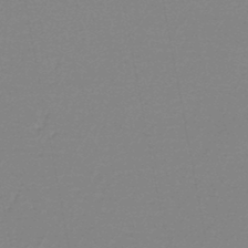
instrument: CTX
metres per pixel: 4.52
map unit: HNb
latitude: -46.6329
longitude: -39.5371
